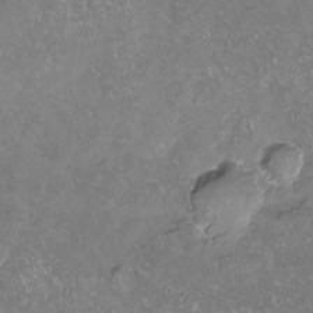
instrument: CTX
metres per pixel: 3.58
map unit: Hto
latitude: -13.5777
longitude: -42.3845
